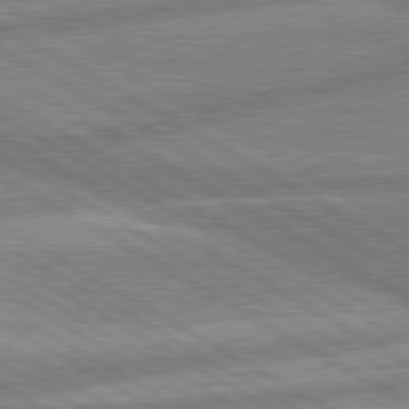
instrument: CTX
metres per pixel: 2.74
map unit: lApd
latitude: 80.1767
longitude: -171.1403
